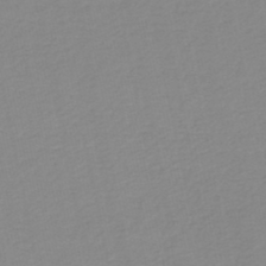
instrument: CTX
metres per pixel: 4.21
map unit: lHb
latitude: -46.3684
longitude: 64.8786
